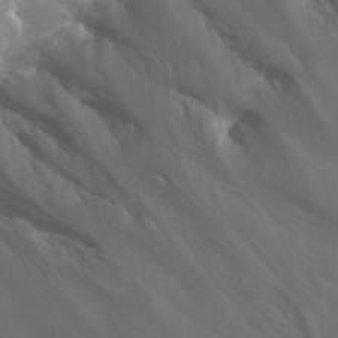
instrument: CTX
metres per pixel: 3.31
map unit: Hto
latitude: 23.1970
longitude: -40.3845
